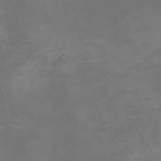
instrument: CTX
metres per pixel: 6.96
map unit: Nve
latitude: -59.7099
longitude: 59.8233
